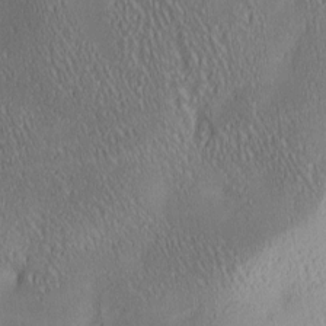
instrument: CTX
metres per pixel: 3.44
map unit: lAa
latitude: 4.5735
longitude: -117.6505
